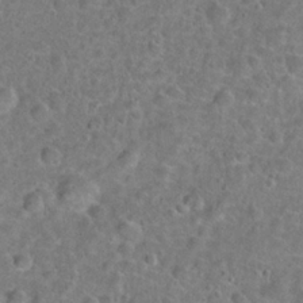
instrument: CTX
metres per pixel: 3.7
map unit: Hto
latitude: 22.1767
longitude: -46.7247
